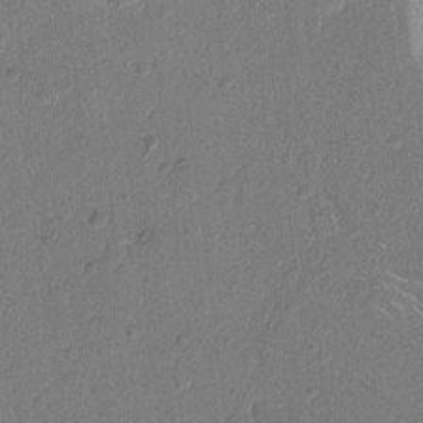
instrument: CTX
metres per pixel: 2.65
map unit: Hto
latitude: 7.3104
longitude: -62.1578
